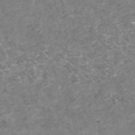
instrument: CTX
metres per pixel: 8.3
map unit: Nhu
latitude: -39.3132
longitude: -81.2915
